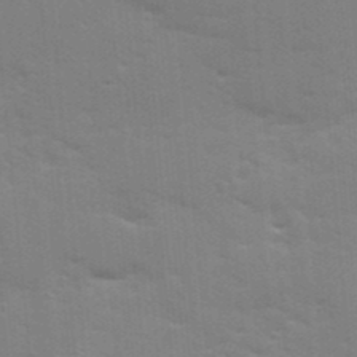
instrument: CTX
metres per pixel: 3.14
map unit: Ave
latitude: 11.4616
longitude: -102.2333
